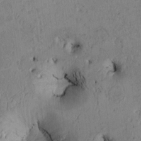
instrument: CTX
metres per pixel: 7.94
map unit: Htu
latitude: 3.0269
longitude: 148.7652
